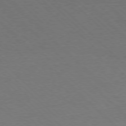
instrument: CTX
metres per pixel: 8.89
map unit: Ap
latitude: -78.2928
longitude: -87.2159
